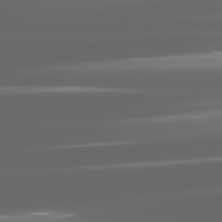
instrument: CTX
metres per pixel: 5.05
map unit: lApd
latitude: 81.7072
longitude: -136.0255
